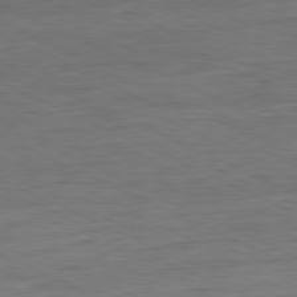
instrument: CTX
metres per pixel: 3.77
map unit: Ap
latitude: -81.3510
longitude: -75.4615
